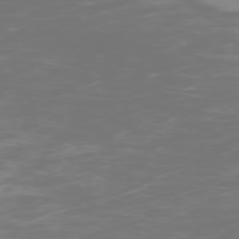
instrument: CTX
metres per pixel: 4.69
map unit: Hpe
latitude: -74.0661
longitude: 6.1794
